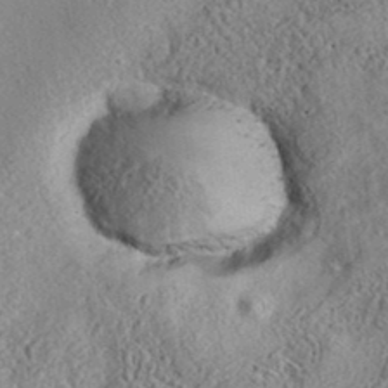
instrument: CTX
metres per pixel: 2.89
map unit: eAb
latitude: 35.6694
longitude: 108.9353
